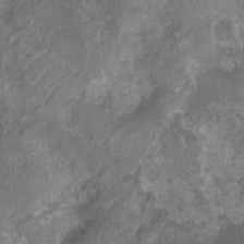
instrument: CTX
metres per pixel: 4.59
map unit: Nhu
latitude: 7.3671
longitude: -20.1578
